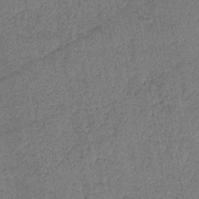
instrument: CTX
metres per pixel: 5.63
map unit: lHb
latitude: -39.2187
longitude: 74.1228
